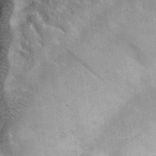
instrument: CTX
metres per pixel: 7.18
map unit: eHh
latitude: 30.3090
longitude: -69.4616
